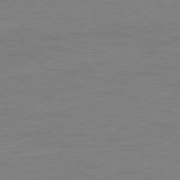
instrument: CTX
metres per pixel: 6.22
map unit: Ap
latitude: -78.2172
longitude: -89.6883
